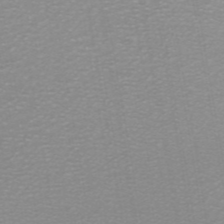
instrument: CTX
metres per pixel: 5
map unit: ANa
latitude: 44.9136
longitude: 27.7477
